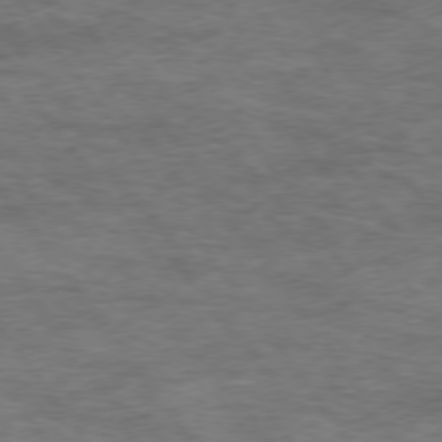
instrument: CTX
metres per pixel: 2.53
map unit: Hpe
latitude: 74.8380
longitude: -142.8758
